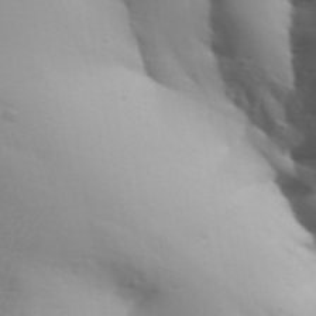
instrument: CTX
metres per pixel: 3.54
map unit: Aa
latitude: 33.2159
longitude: -143.7639
